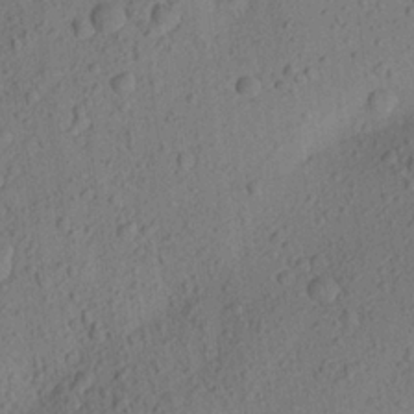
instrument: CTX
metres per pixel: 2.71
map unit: Aa
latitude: 23.1781
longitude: -143.5182
